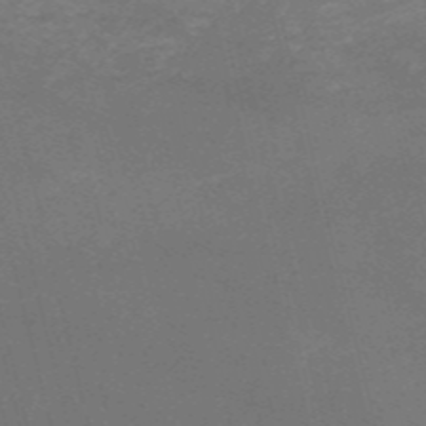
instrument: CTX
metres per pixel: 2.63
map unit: HNb
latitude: -54.6330
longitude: -36.5546
